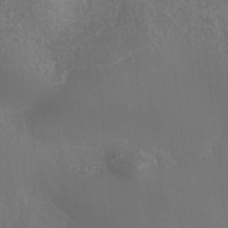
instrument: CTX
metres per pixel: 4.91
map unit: Nhe
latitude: -36.3495
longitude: -178.1200
